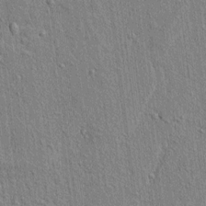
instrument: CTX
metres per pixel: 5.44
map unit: lAvf
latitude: 7.1592
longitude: 166.8975
